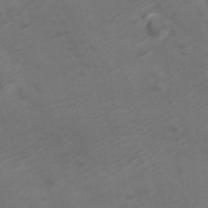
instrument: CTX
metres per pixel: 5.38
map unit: Nve
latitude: -20.5195
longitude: 106.2551
